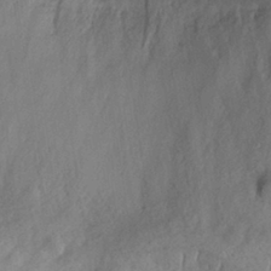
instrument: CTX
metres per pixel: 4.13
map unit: eHh
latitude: 30.0444
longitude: -73.3104
